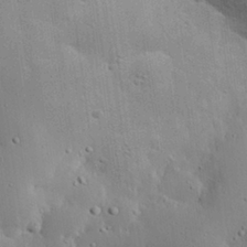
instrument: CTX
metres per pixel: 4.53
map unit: eHh
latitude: 28.3656
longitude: -82.9702
